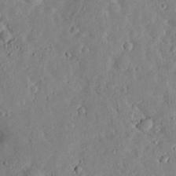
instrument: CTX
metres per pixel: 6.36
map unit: lHvf
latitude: 15.0081
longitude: 179.2943
